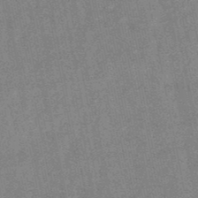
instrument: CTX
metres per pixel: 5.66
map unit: lHb
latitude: -48.3684
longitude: 79.2187
